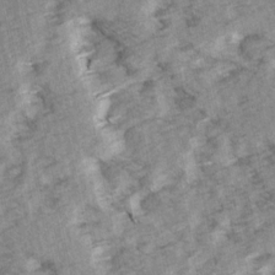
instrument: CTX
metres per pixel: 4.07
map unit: Ave
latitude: 14.6680
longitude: -104.2334
